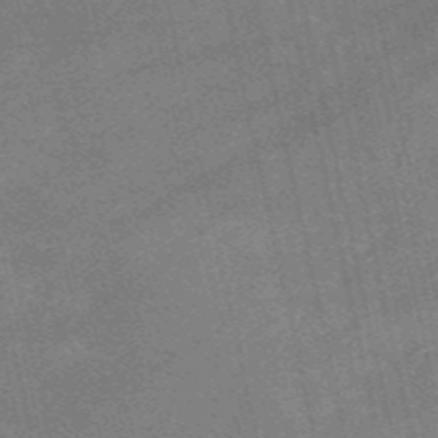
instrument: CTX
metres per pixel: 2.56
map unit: HNb
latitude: -52.7652
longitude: -40.6868
